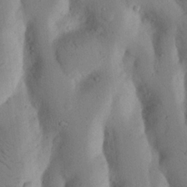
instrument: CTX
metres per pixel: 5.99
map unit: Nhu
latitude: 17.9339
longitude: -75.6883
